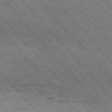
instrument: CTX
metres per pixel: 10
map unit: Hpe
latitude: 76.3089
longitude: -150.5923
